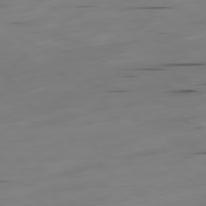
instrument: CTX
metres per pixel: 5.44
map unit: Hpe
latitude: -78.5573
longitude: -20.9892
